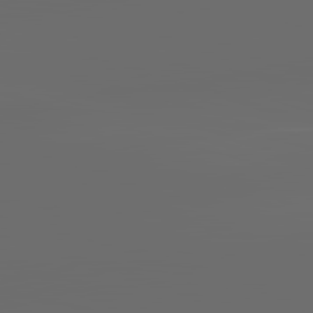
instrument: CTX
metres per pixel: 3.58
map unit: lApd
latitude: 83.6316
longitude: -129.1403
